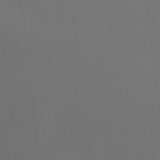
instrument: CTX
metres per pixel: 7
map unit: Hto
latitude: -10.5385
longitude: -40.6868
